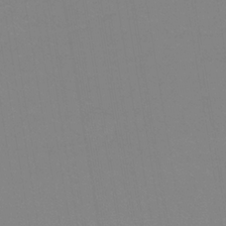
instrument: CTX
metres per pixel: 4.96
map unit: lHb
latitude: -33.5022
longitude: 67.2187
